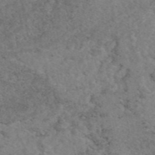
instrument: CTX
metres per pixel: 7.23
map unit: eAb
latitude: 46.4790
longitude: 115.6533
